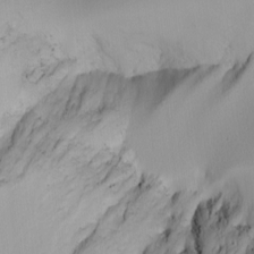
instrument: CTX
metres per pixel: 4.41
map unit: Nhu
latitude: -4.5573
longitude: -93.0269
